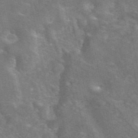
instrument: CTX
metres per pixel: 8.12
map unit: eAb
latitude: 45.7449
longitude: 116.3495
